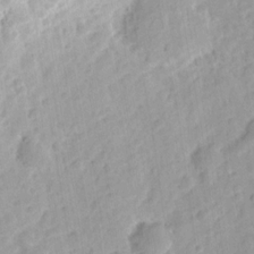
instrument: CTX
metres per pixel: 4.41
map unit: eHh
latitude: 8.6680
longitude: -74.9136
